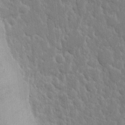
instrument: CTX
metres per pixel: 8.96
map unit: eHh
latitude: 12.8002
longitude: -70.5357
